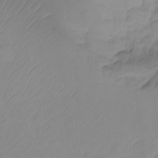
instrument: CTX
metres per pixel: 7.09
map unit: Ht
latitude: -14.4818
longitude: -53.4427
